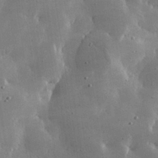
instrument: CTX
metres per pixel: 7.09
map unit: lHvf
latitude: 31.1781
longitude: -92.3467
